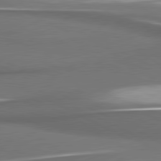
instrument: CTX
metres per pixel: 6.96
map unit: lApd
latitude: 81.0269
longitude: 175.7099
